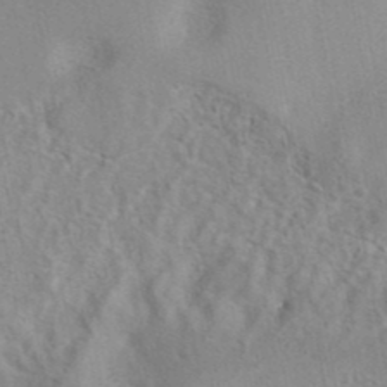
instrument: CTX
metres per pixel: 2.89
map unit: eAb
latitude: 41.1214
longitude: 105.4643
